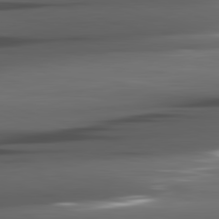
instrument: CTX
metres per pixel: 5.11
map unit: lApd
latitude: 82.1199
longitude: -140.5356
